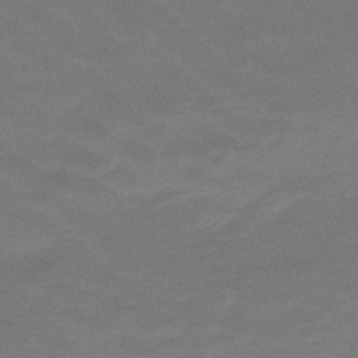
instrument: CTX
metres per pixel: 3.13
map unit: lHb
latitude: -48.7463
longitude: 83.0486
